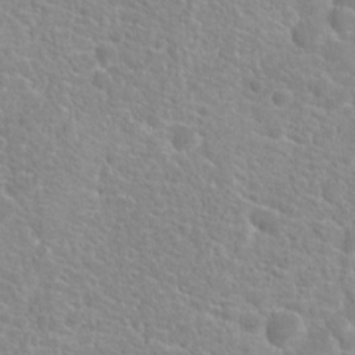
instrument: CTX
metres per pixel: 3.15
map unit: Hto
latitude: 20.0633
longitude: -39.1781
